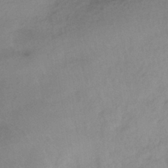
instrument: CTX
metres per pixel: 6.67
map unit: HNhu
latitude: -42.1794
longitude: 95.6721
